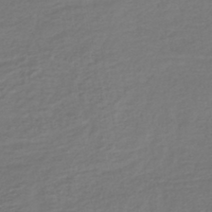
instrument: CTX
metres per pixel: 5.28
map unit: lHb
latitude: -41.4076
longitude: 72.5951
